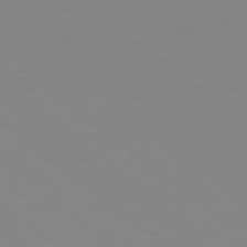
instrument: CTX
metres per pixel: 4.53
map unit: Hpe
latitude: 78.6302
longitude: -165.7639
